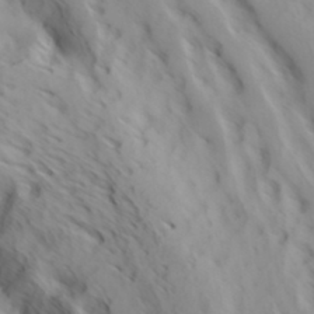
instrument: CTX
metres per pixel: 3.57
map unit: Hve
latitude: 32.3845
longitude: 149.0109
